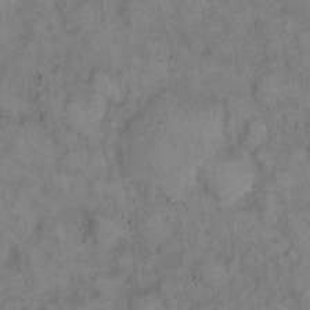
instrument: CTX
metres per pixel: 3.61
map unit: eHh
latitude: 16.7435
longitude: -62.3656
